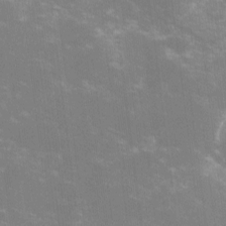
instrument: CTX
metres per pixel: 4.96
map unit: lHvf
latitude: -14.3496
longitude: -101.0836
